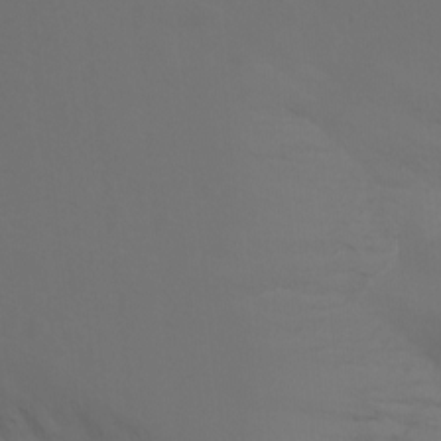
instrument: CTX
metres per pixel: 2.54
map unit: Aa
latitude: -13.0109
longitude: -68.8191
